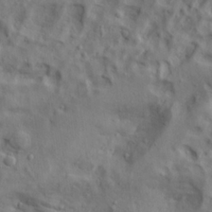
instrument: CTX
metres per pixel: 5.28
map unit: lAa
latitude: 22.4034
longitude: -137.8584
